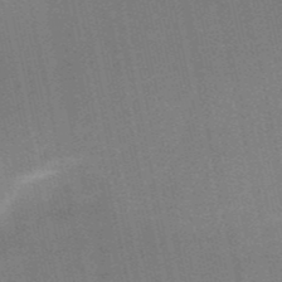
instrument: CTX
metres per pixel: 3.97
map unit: HNb
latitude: -52.7463
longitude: -46.5924
